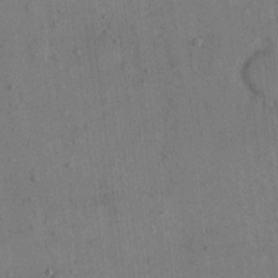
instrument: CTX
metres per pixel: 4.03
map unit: eHh
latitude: 15.4994
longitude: -68.2145
